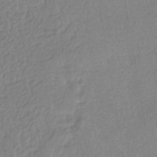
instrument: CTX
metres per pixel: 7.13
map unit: HNhu
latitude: -42.9541
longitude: 99.0486
